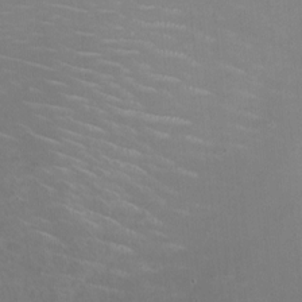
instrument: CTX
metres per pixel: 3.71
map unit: HNhu
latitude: -0.5196
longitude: -3.2537
